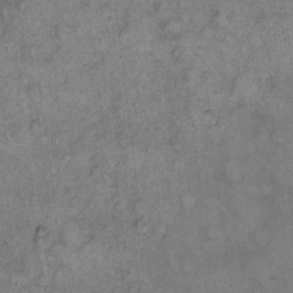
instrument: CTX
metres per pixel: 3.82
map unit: eHh
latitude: 10.7624
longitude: -63.4616
